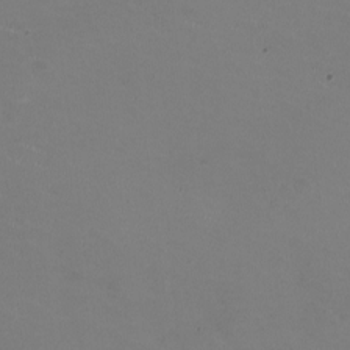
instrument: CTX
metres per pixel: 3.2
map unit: HNhu
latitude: -2.0472
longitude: -2.7624
